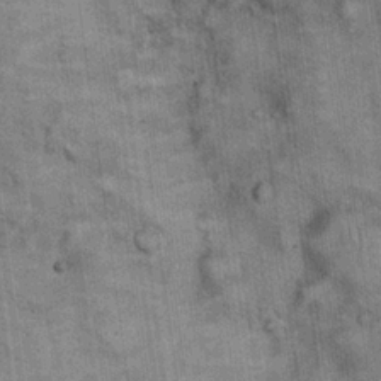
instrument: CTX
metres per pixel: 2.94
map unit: eHh
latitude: 22.4601
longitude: -60.7057
